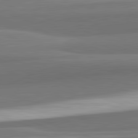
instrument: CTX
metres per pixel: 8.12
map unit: lApd
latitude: 82.5545
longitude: 152.3495
